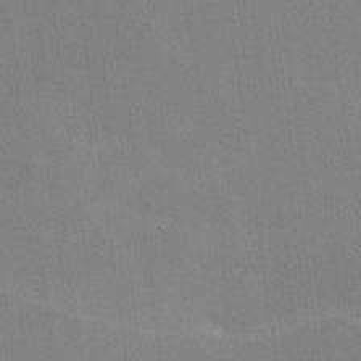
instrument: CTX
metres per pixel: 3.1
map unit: lHvf
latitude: -11.2376
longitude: -102.1200
